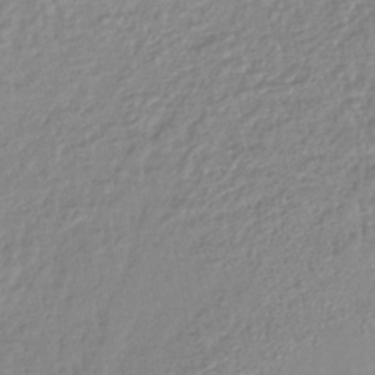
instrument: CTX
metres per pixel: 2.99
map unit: lHb
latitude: -41.5966
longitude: 71.6155
